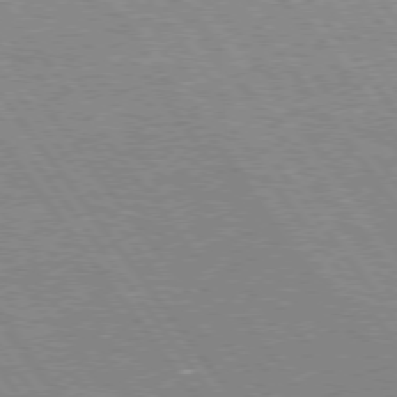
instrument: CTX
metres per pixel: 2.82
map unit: Hpe
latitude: 75.3293
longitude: -157.4426
